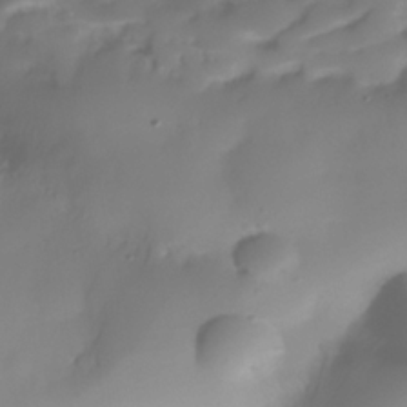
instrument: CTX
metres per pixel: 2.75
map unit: Nhe
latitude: -35.4265
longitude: -144.7246
